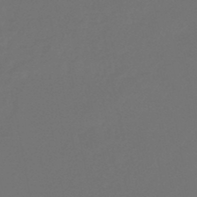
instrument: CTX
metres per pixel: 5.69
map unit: eHb
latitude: -47.4832
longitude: 86.3495
